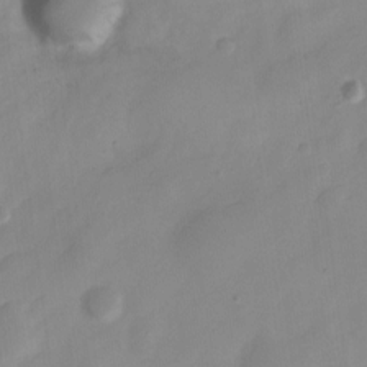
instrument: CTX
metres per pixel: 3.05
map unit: Nve
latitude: -21.4454
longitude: 107.8423
